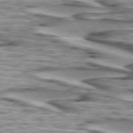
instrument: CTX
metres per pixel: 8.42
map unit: lApd
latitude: 73.8395
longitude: -57.2348
